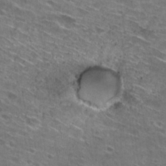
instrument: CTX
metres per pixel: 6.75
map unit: Hto
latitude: 26.8569
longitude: -45.7260
